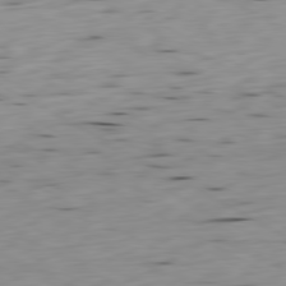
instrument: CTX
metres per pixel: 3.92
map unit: Ap
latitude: -80.5574
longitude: -71.0269
